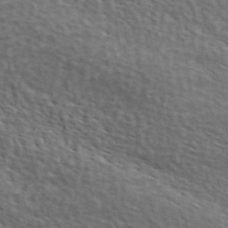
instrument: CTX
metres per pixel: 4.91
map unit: ANa
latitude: 45.3292
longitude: -84.4601
